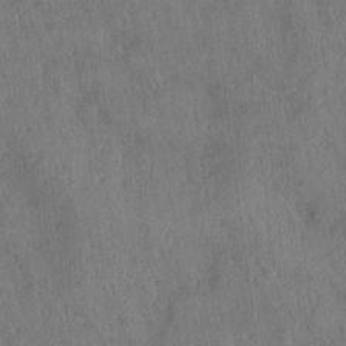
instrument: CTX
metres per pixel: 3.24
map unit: Aa
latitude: 14.6680
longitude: -147.6505
